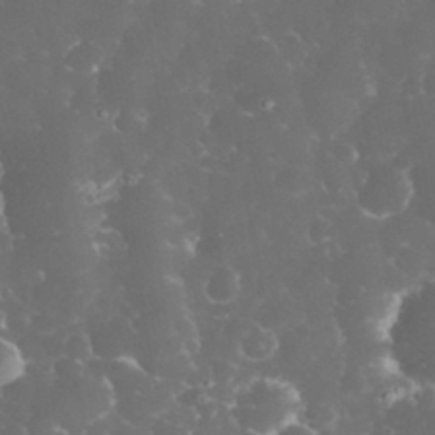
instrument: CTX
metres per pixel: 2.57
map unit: eHh
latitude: 32.7057
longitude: -63.5371
